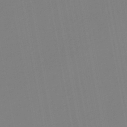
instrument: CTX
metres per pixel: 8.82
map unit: lHb
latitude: -45.6722
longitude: 74.1228
